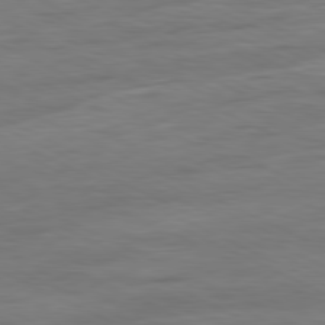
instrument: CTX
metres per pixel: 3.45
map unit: Ap
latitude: -81.1431
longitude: -75.5938
